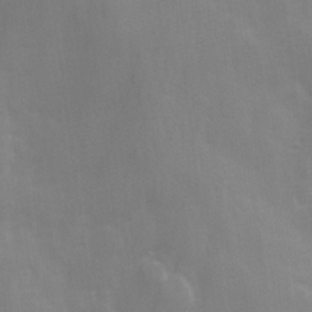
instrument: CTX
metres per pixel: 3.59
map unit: Ave
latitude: 13.1970
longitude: -104.2901
